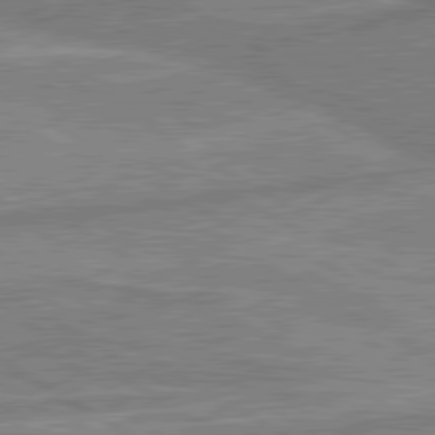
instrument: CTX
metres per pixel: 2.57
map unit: lApd
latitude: 80.4223
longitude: -170.2900
